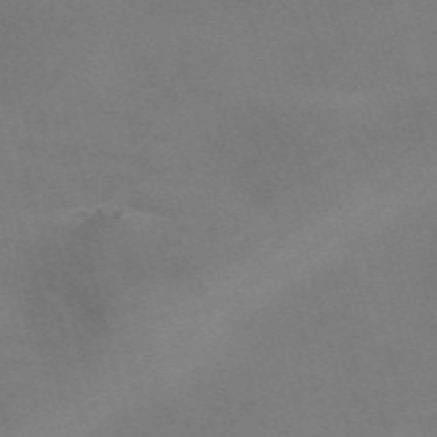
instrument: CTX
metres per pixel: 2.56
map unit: Nve
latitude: -58.1416
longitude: 56.9541
